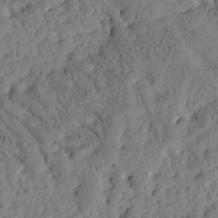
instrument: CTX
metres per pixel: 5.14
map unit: Htu
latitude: -3.5588
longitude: 173.8044
